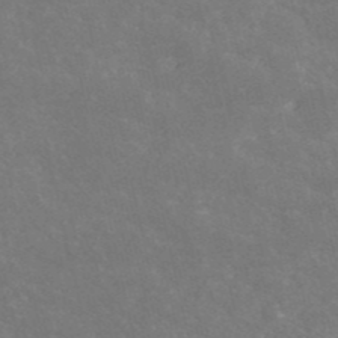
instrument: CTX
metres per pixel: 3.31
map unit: eHh
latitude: -52.5384
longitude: -25.6504
